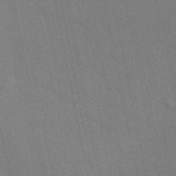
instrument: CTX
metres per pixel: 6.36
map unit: ANa
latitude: 48.3089
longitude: -75.9528
